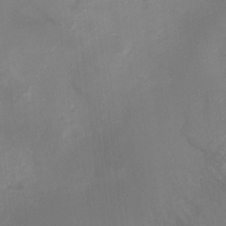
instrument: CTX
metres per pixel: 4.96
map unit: Ht
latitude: -3.6532
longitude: -28.0255
